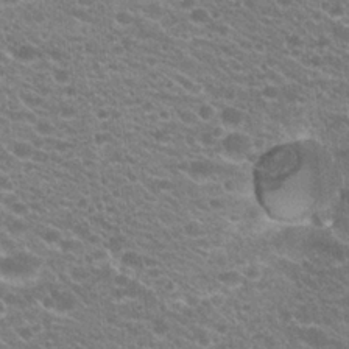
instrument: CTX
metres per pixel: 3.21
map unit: Hto
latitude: 23.4426
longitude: -35.4615
